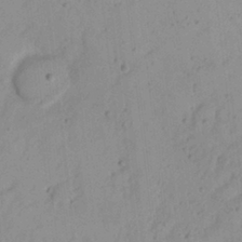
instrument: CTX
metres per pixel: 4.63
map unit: Nhu
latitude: 21.5938
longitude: -70.7057
